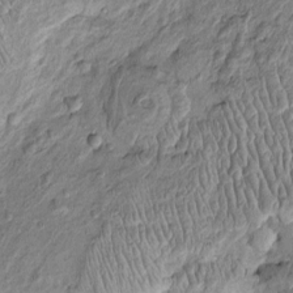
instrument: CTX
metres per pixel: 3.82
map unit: Htu
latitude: -3.1431
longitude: 156.4818
